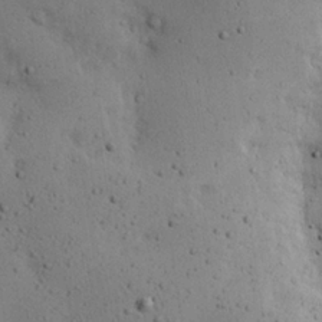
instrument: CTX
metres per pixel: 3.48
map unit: eHh
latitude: 24.5923
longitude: -72.4979
